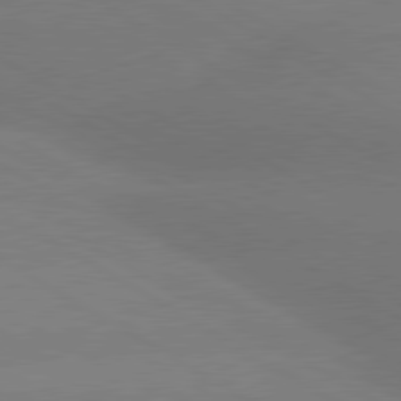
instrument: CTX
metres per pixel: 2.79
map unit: lApd
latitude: 80.4223
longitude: -146.2334
